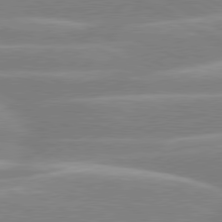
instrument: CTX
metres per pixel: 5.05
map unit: lApd
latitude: 80.1956
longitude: -135.0647
